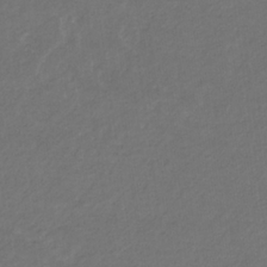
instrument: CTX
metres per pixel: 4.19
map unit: eHb
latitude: -32.2740
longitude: 70.2551
